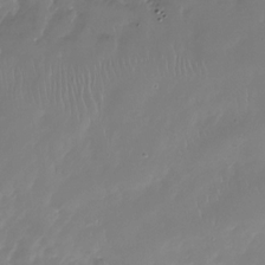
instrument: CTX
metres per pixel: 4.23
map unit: Nhu
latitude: -27.7099
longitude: -60.6301
